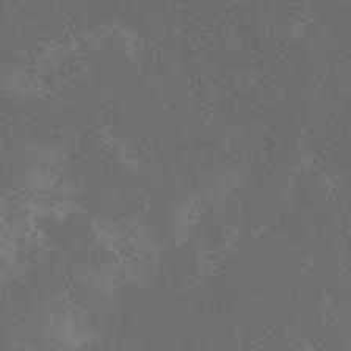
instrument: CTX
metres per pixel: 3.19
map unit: Nhu
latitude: -8.9353
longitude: -43.1403
